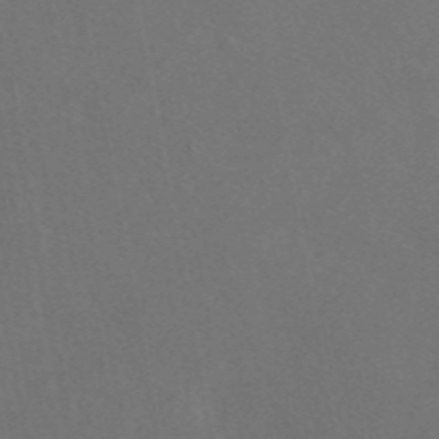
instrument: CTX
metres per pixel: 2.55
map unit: eAb
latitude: 47.1404
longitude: 117.2564
